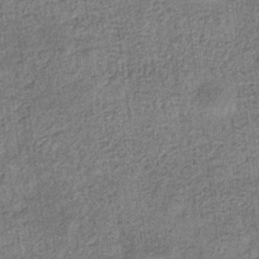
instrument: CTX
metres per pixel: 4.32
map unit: eHb
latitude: -36.0094
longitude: 80.0661
